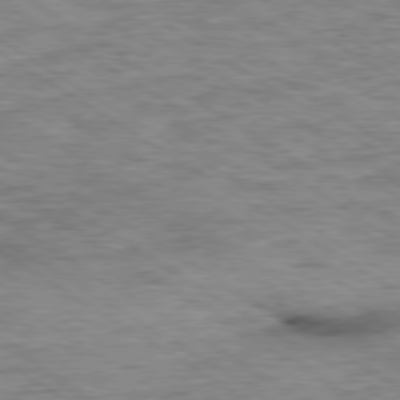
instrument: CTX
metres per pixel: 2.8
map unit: Ap
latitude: -80.0094
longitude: -48.4223
